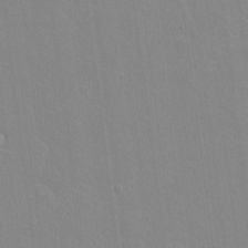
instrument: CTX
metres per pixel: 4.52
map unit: lAvf
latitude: 16.0633
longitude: -128.4412
